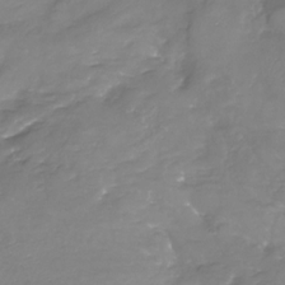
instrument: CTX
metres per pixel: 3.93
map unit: Nhu
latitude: -26.1038
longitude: -57.4993
